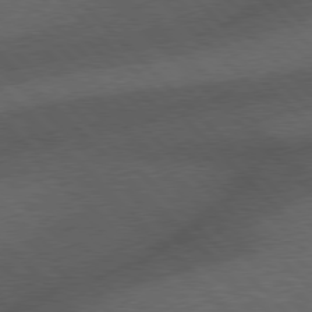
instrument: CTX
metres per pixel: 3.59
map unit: Hpe
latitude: 77.4048
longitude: -152.5924
